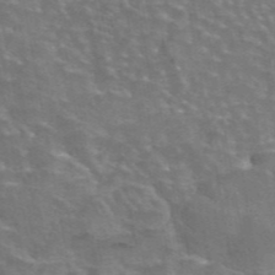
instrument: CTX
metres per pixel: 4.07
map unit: eAb
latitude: 44.6301
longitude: 107.6911
